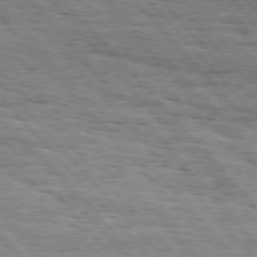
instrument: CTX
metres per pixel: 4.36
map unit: Hpe
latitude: 75.8961
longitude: -154.3845
